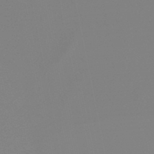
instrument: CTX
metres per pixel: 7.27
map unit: lHb
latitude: -49.2754
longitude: 69.8233
